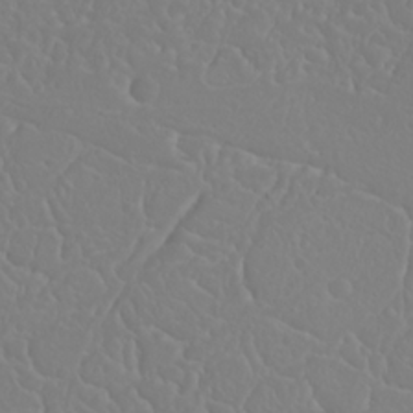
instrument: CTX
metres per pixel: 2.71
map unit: Nhu
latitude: 23.6127
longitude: -63.9906
